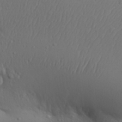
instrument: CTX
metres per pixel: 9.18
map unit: Aa
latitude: 30.1389
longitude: -146.1767
